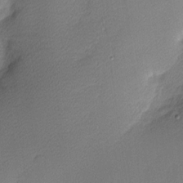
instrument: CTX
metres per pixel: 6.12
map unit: Nhu
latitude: 2.4412
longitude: -75.5749
